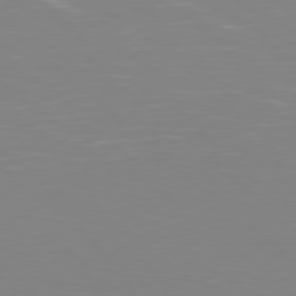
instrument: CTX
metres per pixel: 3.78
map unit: Hpe
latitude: 78.2145
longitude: -172.1766
